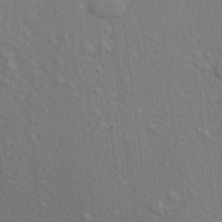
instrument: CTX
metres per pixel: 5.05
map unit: Aa
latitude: 19.9339
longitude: -143.4427
